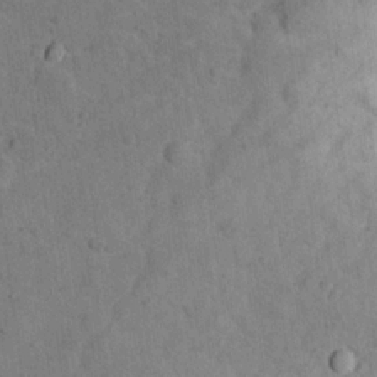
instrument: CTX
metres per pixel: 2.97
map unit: eHh
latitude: 20.1578
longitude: -62.1956
